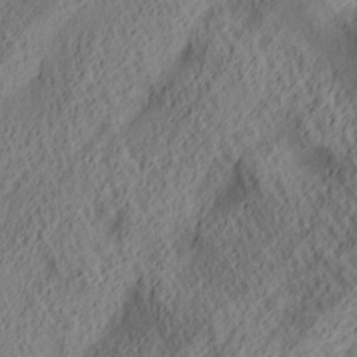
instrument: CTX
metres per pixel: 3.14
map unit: lAa
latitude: 5.0647
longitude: -116.9325
